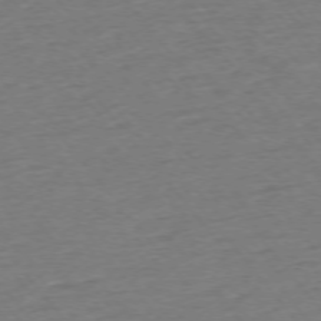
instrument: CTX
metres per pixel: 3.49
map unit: Ap
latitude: -75.3321
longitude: -82.6868
